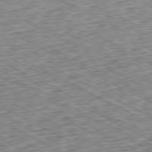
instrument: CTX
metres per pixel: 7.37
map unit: Ap
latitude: -79.7288
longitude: -67.4615
